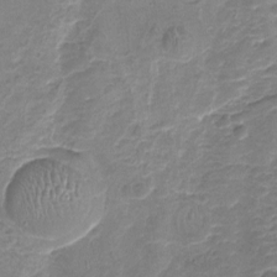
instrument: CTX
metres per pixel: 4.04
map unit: Nhu
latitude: -17.8423
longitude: -56.8757
